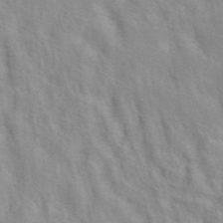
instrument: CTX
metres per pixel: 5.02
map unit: ANa
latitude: 40.9324
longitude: 28.9164
